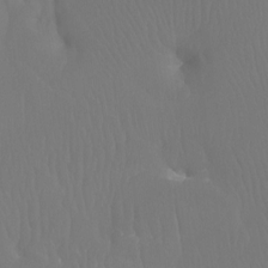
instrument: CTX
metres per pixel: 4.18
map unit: Ht
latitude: -7.3698
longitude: -32.2334
